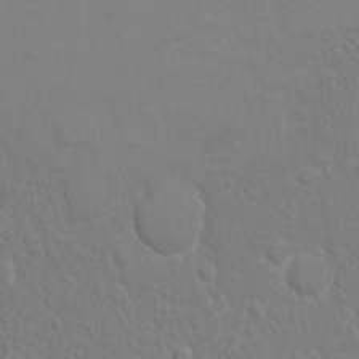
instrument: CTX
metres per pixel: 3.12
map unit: eHh
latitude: 4.4034
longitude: -69.0837
